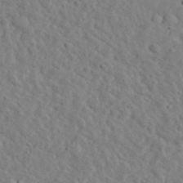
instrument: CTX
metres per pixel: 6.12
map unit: eHh
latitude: 35.1025
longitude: -78.3279
